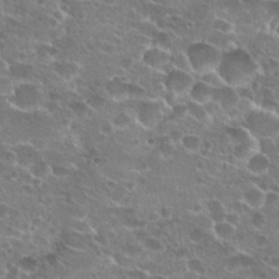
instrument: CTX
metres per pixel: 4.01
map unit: Hto
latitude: 22.0633
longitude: -41.7260
